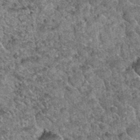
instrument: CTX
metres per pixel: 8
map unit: Hto
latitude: 35.2159
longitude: -52.4412
